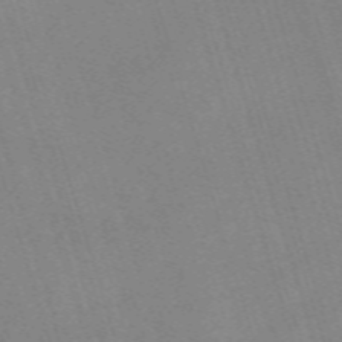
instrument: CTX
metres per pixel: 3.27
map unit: eHh
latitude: -62.5196
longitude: 49.5399
